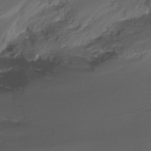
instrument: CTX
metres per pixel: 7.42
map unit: Nhu
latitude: -17.5777
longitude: -45.8961
